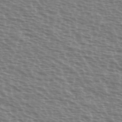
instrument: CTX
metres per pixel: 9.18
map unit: Ave
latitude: 38.1011
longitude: -113.1970
